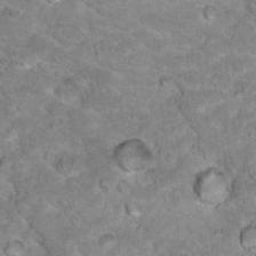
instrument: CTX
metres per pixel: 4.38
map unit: Hto
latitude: 18.5356
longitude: -36.0255
